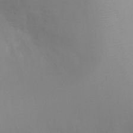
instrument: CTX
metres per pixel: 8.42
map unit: Ht
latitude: -0.9920
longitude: -19.1970
